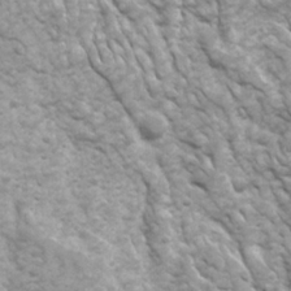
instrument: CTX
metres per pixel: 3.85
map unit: Ave
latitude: 16.9136
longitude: -132.0255
